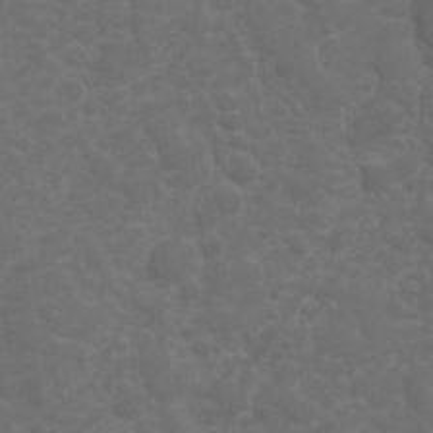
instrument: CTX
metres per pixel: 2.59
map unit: Hto
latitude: 5.0836
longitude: -30.8758
